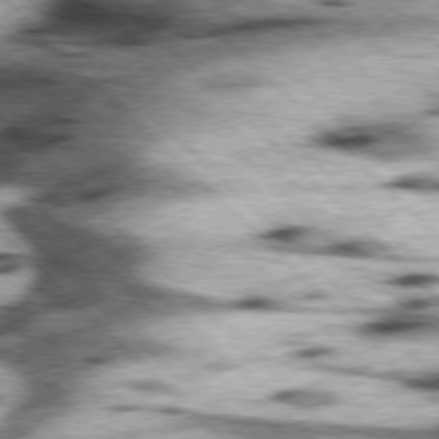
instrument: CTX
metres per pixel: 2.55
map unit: lApd
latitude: 76.9324
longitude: -51.0836
